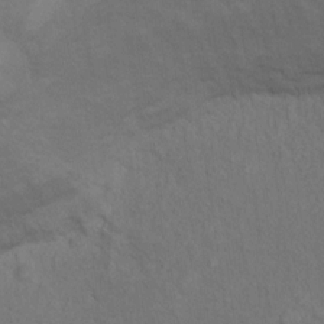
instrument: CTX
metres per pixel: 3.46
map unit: Nhu
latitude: 10.0633
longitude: -25.4993
